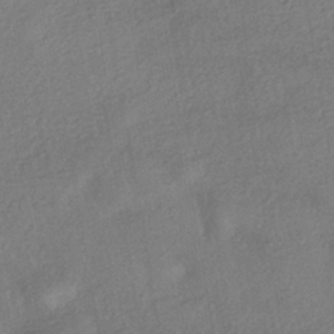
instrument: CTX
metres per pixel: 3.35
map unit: eHh
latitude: -41.8233
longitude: 119.0109
